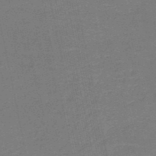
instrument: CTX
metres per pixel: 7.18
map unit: HNb
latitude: -50.7274
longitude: -48.7624
